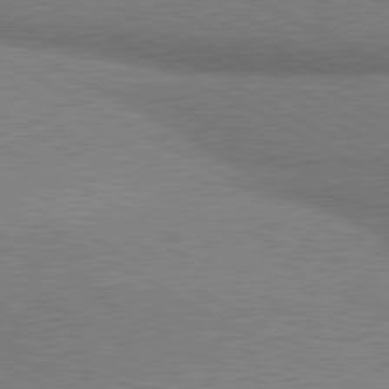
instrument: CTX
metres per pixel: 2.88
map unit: lApd
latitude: 80.4601
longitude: 165.2565
